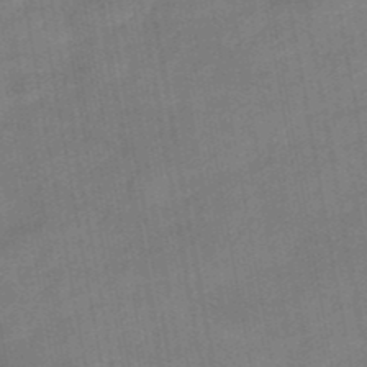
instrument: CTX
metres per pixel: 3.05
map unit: eHb
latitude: -39.8800
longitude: 82.7841
